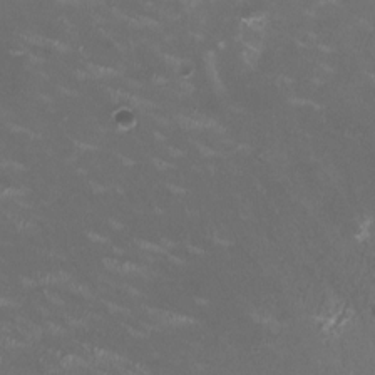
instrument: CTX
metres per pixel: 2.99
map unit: HNhu
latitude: -0.5196
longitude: -3.0269
